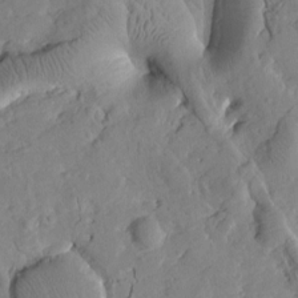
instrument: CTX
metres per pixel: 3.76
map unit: Htu
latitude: 1.9528
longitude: 177.7100
